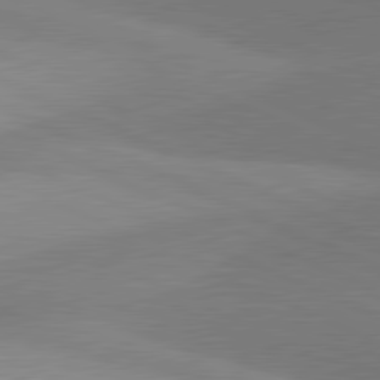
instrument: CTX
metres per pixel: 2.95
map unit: lApd
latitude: 81.1970
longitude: 125.2754
